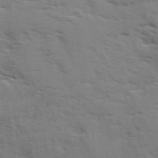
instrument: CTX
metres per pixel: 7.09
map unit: Ave
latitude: 1.9150
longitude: -110.4790
